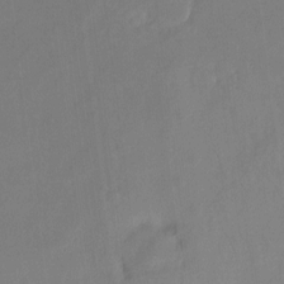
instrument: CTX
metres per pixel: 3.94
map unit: Ht
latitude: -6.7463
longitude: -31.9906
